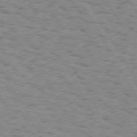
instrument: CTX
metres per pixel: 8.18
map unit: Hpe
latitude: 73.9339
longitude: -135.1025
